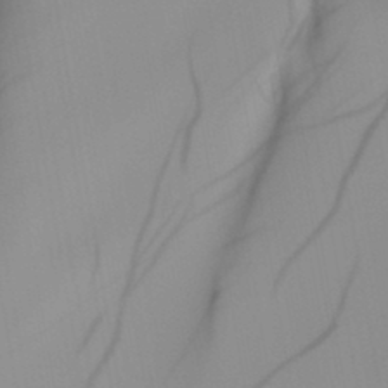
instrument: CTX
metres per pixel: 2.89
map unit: HNb
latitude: -45.1053
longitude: -43.8583
